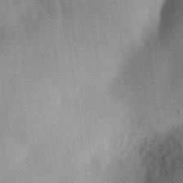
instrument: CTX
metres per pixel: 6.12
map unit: Aa
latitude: 28.8758
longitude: -145.5371
